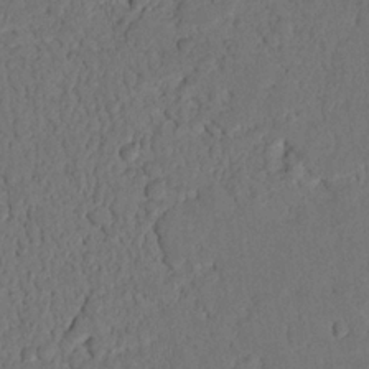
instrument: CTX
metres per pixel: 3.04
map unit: Nhu
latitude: 21.0837
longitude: -75.4426
